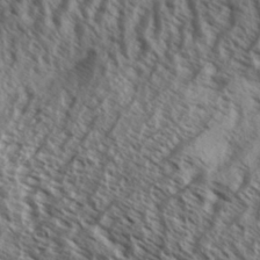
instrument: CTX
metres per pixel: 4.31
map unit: Aa
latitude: 33.7072
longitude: -138.4979
